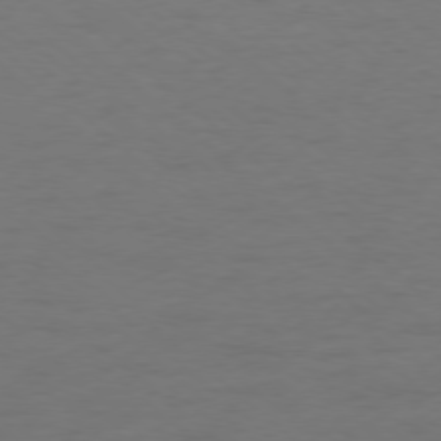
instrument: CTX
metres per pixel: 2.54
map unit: Hpe
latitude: -78.1794
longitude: -20.2712
